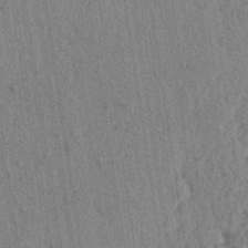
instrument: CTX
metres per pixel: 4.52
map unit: lAvf
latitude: 5.9339
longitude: 164.4062
